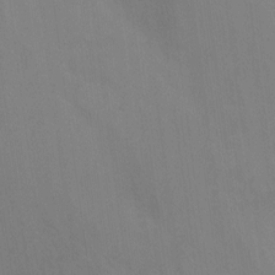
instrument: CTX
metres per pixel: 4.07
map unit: Nhu
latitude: -13.3699
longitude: -40.2711
